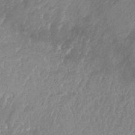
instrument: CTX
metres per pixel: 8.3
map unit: Nhu
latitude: 25.7827
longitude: -53.6883
